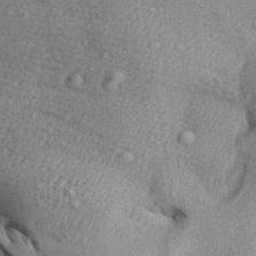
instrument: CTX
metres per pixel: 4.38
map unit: Aa
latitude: 30.1956
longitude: -136.7624
